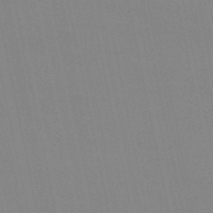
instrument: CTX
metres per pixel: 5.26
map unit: eHb
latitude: -50.0850
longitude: 68.3684
